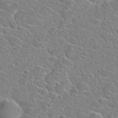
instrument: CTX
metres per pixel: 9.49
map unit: Hto
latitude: 22.0444
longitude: -45.1592
